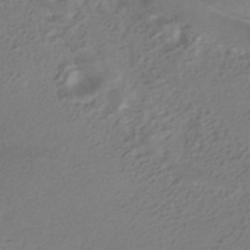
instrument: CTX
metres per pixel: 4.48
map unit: HNhu
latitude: -40.2739
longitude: 109.4076
